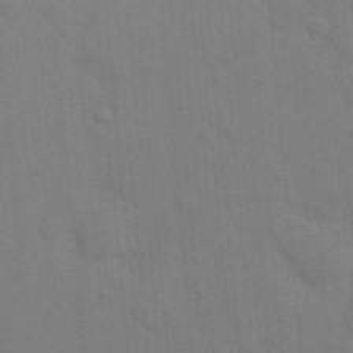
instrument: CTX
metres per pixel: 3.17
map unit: eHh
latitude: 19.0080
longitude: -64.1767
